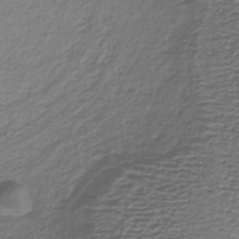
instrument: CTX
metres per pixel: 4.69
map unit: lHb
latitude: -36.2361
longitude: 59.0297
